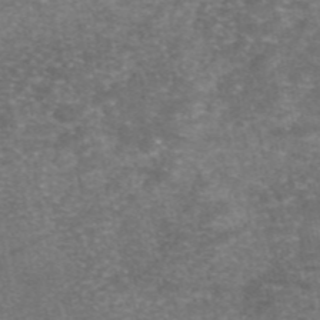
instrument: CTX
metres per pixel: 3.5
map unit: eAb
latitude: 46.5924
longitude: 104.4440
